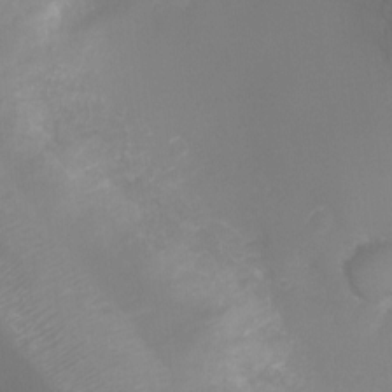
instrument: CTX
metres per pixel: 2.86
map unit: Ht
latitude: -7.3320
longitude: -20.8380
